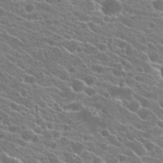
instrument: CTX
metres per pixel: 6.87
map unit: Hto
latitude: 23.4993
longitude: -41.0836
